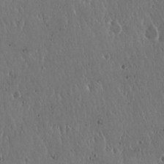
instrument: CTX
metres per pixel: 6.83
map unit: Hto
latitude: 18.2900
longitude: -59.5371
